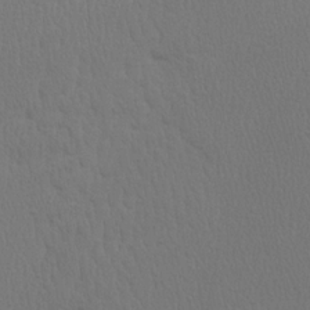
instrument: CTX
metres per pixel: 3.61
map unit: Ave
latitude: 23.6316
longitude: -134.9891
